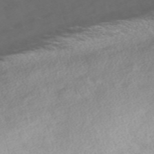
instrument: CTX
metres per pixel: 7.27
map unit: Nve
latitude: -58.7463
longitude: 57.3132
